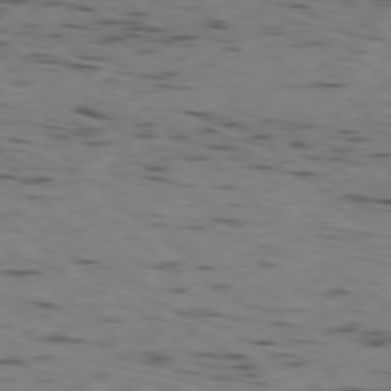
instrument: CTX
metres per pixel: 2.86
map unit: Ap
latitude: -78.3306
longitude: -75.3104
